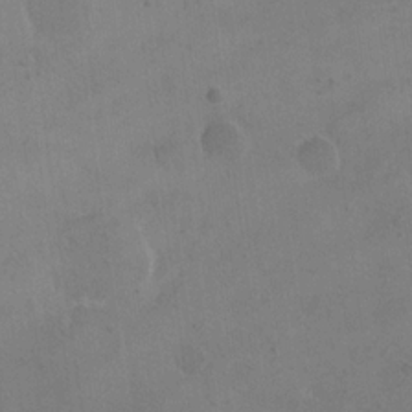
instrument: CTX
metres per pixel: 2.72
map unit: eHh
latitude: 19.2915
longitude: -64.8947
